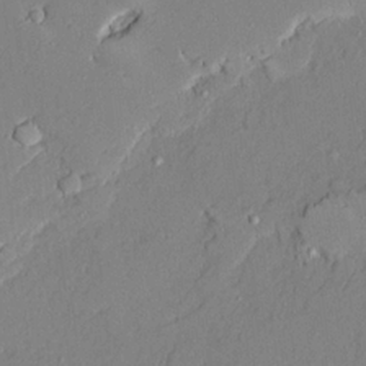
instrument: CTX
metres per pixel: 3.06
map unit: Ave
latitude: 21.7639
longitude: -128.4601
